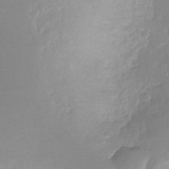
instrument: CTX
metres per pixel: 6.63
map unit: Nhu
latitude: -28.1417
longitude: -78.8947
